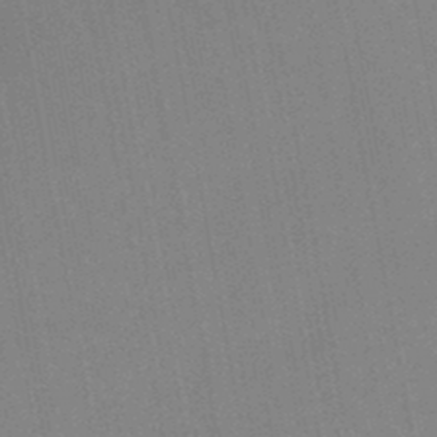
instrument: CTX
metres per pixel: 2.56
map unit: lHb
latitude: -45.5399
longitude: 78.6140
